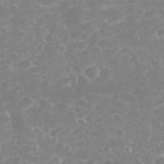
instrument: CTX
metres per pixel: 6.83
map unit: eHh
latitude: 32.5357
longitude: -61.1592
